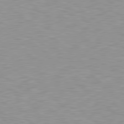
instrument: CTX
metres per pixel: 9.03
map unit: lApd
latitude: 79.3104
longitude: -88.7436
